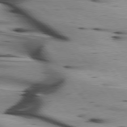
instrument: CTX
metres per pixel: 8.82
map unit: lApd
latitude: 75.2348
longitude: -65.3860
